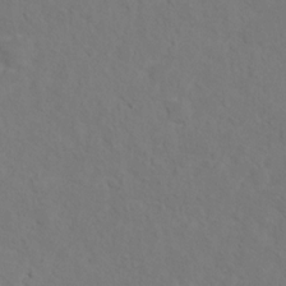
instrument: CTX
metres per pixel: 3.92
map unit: Hto
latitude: 12.4979
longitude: -37.2348
